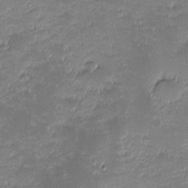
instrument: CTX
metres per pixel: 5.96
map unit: eHh
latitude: -1.7100
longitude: -85.8206
